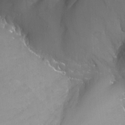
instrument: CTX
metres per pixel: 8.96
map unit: Nhu
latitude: -13.1620
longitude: -65.4427
